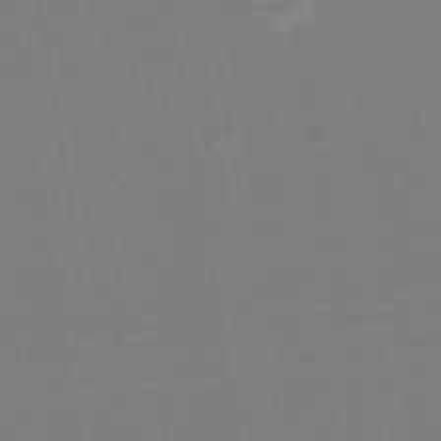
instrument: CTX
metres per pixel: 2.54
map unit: lHb
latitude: -38.1984
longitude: 56.3495
